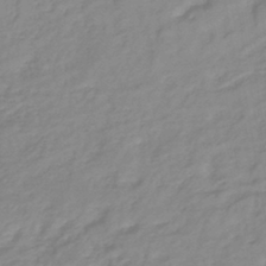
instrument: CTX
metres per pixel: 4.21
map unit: lHb
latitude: -41.5399
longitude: 75.3510
